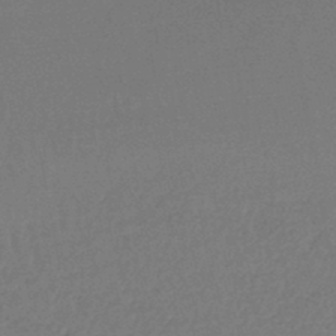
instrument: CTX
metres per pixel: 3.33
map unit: lHb
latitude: -45.6911
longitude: 63.2942
